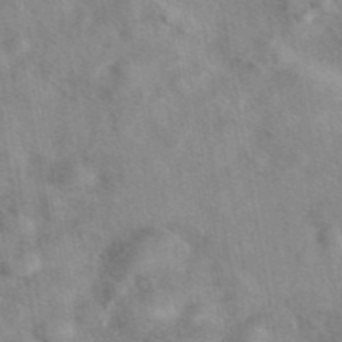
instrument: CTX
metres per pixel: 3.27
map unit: eAb
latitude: 42.1200
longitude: 109.6533
